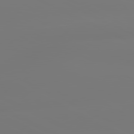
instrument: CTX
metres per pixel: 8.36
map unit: lApd
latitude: 80.9514
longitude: -148.6491
